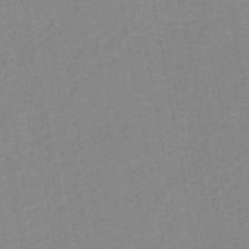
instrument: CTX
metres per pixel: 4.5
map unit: HNb
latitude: -50.9353
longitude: -51.4426
